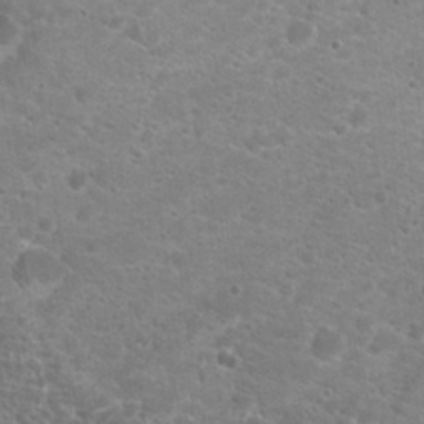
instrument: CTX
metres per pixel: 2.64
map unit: Hto
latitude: 20.1956
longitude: -38.7624
